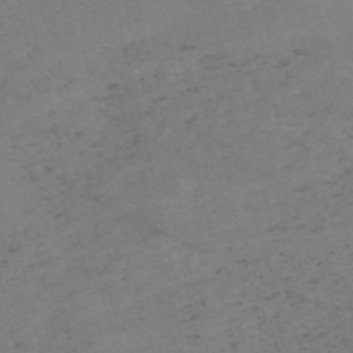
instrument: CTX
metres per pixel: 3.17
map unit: HNb
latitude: -55.0109
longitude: -47.6316
